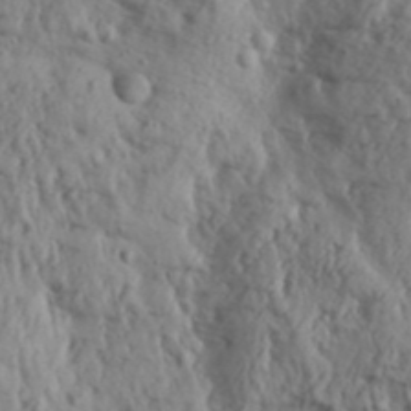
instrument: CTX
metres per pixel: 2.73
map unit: Aa
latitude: 30.9892
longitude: -136.1389
